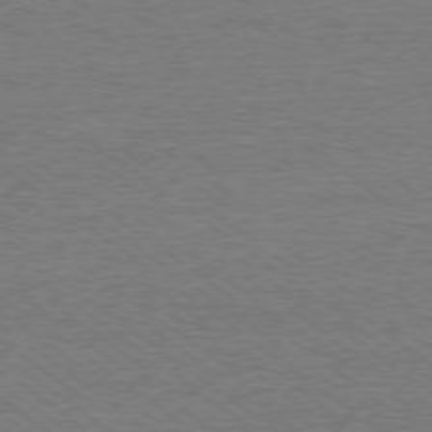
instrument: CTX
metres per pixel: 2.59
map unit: Ap
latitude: -79.4076
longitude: -82.2711
